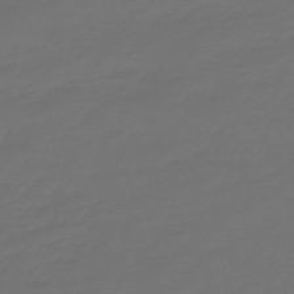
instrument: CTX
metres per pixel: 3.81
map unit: eHb
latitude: -47.5966
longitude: 82.8030
